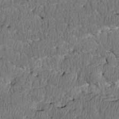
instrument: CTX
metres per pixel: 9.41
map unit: Htu
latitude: 3.4804
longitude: 149.6911
